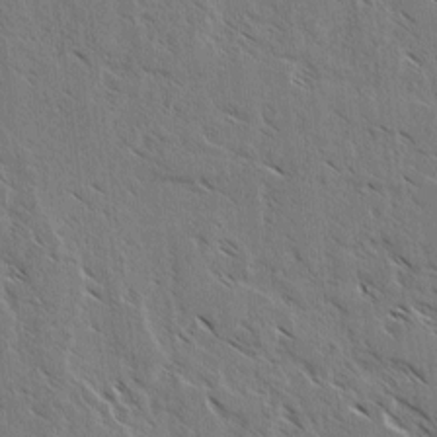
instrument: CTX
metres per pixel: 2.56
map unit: lAvf
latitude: 3.9906
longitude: -105.1970
